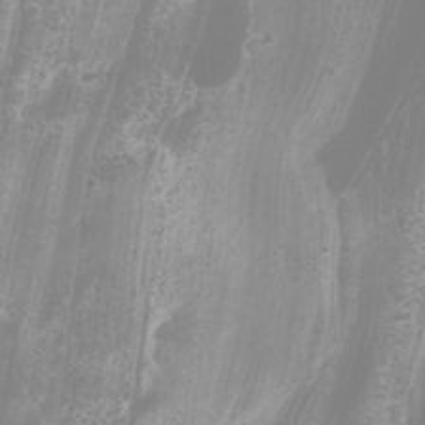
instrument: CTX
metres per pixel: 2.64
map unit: Htu
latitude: -6.1605
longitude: -73.8017
